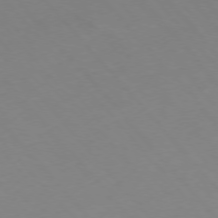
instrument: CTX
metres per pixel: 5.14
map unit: Hpe
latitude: -76.5007
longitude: -19.8394
